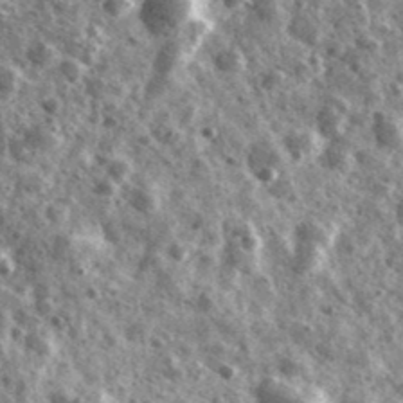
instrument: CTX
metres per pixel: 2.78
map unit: Ave
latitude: 40.4790
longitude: -106.1767
